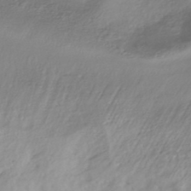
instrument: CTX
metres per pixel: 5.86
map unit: HNhu
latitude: -45.1998
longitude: 96.9542
